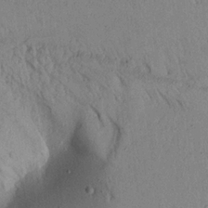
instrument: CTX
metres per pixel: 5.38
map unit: Aa
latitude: 19.4615
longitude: -147.4805
